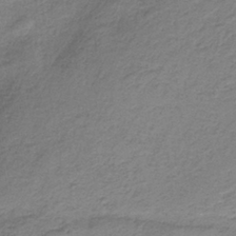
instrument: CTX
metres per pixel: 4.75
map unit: HNb
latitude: -37.2565
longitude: 54.1795
